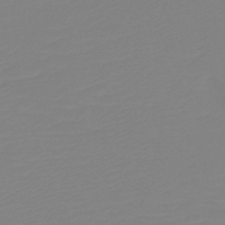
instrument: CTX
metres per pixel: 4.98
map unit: HNb
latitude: -49.0298
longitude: -51.3103
